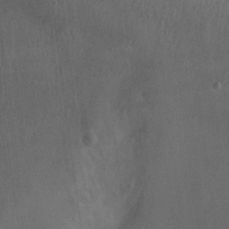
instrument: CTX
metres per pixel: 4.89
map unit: Ht
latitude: -0.5574
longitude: -17.4426
